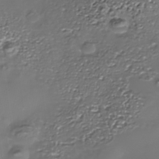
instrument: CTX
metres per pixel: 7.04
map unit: Nhe
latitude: -35.9745
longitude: -90.2145
